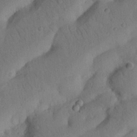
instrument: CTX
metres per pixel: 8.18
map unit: Nhu
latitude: 21.3671
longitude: -74.3845
